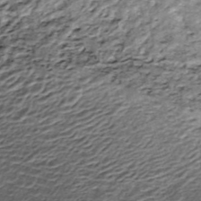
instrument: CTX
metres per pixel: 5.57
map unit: ANa
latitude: -44.7841
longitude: 105.5588
